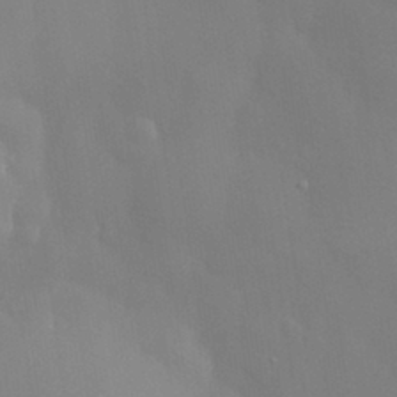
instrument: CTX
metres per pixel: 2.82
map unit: eHh
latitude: 31.6127
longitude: -58.4979
